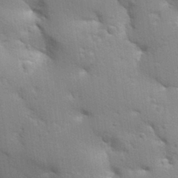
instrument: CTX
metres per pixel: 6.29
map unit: Aa
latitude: 33.0458
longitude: -144.8569
